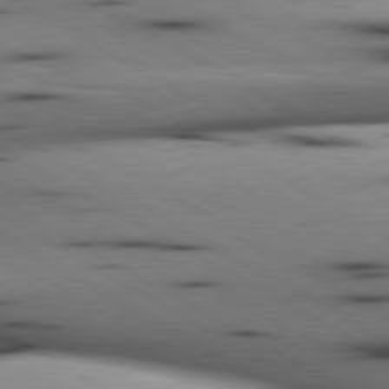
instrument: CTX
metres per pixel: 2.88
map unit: lApd
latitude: 80.3467
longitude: 159.7855
